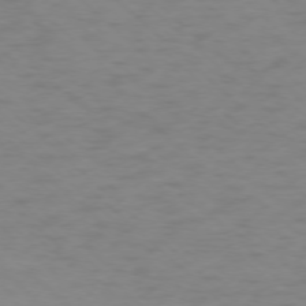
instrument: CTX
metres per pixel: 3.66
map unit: Ap
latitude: -76.4818
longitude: -77.7638
